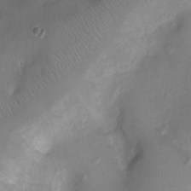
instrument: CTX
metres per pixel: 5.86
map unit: Ht
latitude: -7.4832
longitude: -18.5168
